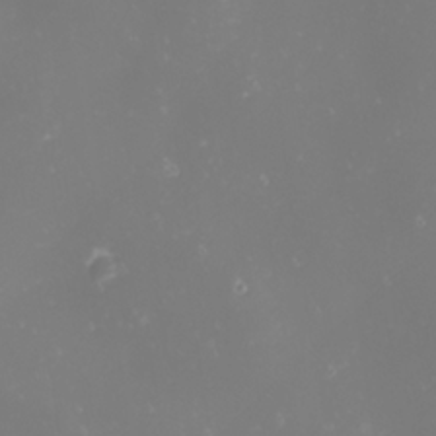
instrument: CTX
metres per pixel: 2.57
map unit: eHh
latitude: -1.5022
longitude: -80.8947
